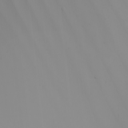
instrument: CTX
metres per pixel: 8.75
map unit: Nhu
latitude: -6.2361
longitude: -93.3670
